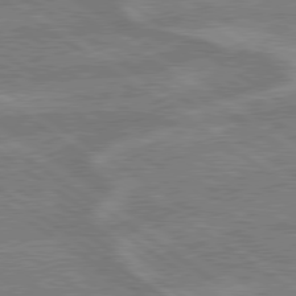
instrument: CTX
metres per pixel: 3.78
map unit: lApd
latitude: 79.2159
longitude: -165.0269
